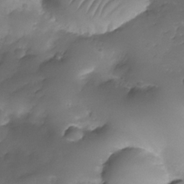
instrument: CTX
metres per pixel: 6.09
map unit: Nhe
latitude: -34.6329
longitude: -146.1389
